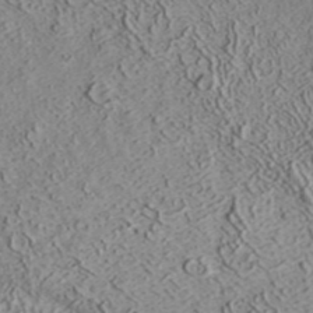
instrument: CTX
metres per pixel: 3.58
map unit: ANa
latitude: 35.3859
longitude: 13.7289
